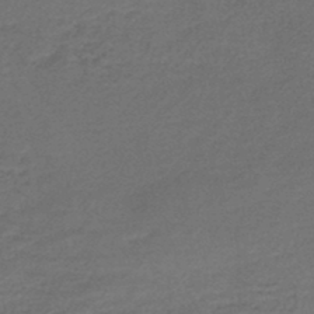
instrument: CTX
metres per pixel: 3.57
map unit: lHb
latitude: -46.3495
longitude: 63.3698
